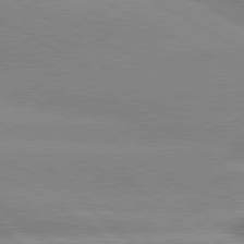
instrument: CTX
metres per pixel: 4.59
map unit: lApd
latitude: 80.0633
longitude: -147.8773
